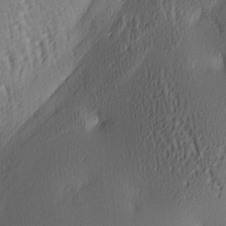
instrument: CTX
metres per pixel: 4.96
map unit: lAa
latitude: 4.3467
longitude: -116.5168
